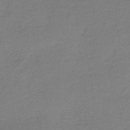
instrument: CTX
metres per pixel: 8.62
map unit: HNb
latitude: -33.0298
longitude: 57.3887
